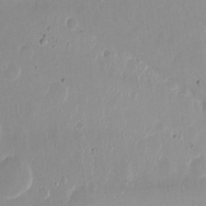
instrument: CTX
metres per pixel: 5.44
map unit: Nhu
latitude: -10.9542
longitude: -37.0459
